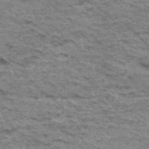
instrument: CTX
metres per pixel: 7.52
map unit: Hto
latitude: 36.2145
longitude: -43.2726
